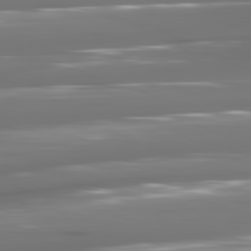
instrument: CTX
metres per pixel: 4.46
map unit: lApd
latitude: 81.0458
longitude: -141.6316
